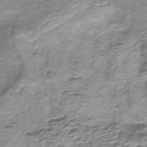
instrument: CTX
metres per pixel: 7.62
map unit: HNhu
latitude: -40.5385
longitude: 108.8219
